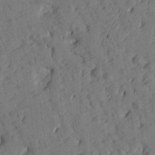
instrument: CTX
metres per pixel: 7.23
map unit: Htu
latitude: 0.9136
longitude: 179.4643
